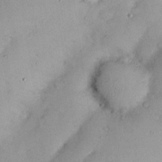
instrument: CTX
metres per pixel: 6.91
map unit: Nhu
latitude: 26.2145
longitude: -69.4238
